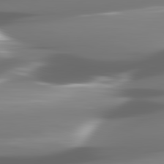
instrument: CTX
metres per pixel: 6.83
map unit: lApd
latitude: 82.1011
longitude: -149.1970
